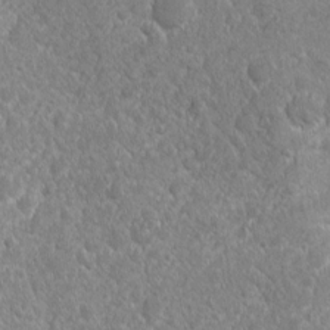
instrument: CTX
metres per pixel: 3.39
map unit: Ave
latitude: -10.6519
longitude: -120.2523
